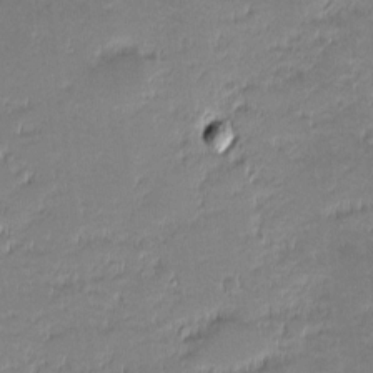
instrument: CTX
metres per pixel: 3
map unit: eHh
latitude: -1.8990
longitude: -85.8206
